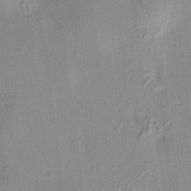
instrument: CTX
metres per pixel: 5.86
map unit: HNhu
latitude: 8.4790
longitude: 13.4832
